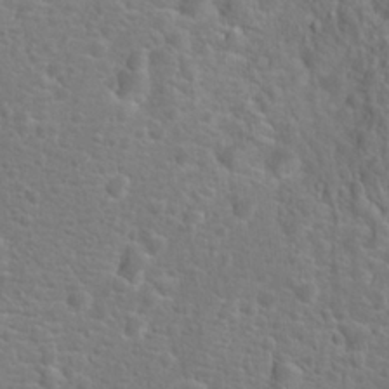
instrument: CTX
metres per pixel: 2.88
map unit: Hto
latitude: 17.4426
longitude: -42.1011
